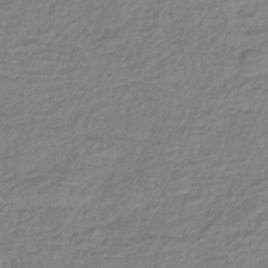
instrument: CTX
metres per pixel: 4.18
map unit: lHb
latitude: -41.1053
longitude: 72.5385
